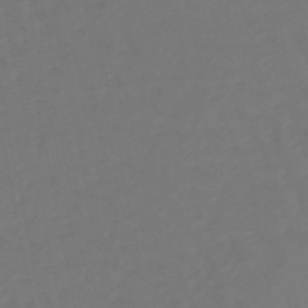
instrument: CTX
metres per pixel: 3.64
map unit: eHb
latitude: -47.0486
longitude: 81.7667
